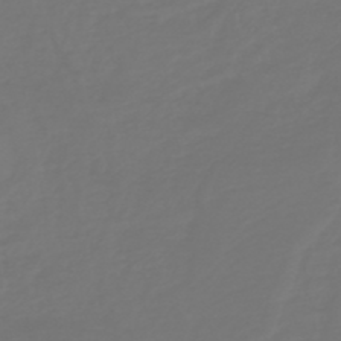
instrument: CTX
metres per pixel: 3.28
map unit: HNb
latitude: -46.9919
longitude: 56.3684
